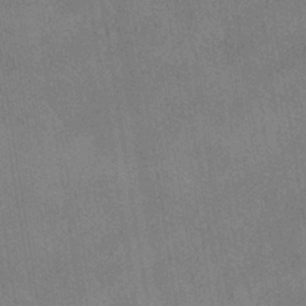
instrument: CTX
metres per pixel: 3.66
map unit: HNhu
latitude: -40.4818
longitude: 96.0850
